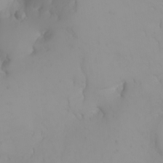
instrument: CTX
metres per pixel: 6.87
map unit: Nhu
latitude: -4.9730
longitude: -93.4804
